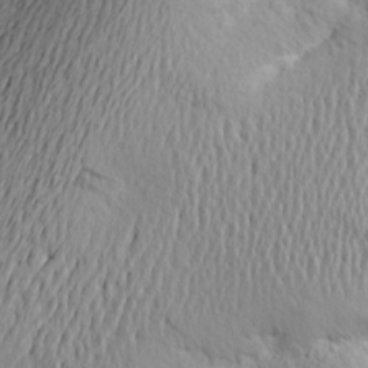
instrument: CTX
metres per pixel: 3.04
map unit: Aa
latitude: 15.1781
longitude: -141.7638
